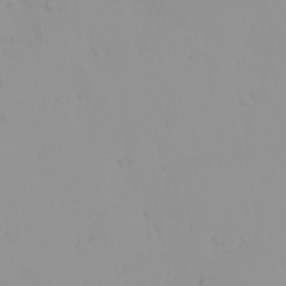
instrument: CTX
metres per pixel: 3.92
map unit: eHh
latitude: -1.3888
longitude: 19.5777
